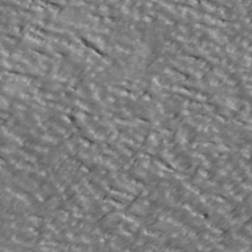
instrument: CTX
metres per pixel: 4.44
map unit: Ave
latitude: 41.4426
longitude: -113.6127
